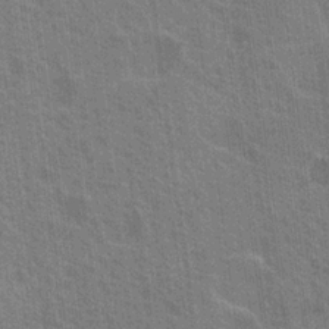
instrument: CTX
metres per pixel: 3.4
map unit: Nhu
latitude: 19.1403
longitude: -30.8380
